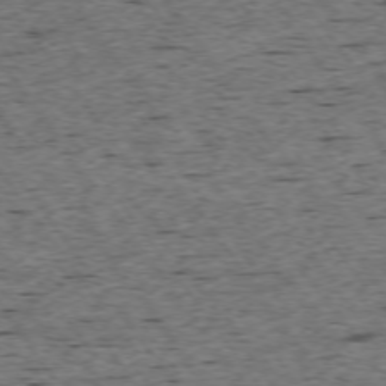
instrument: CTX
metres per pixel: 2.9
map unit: Ap
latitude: -74.5007
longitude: -87.6694
